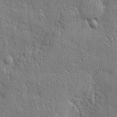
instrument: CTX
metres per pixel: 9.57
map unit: eHh
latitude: 4.6113
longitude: -75.4615
